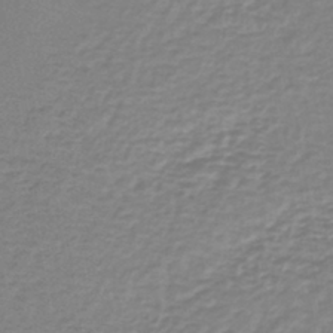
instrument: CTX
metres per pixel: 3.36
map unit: lHb
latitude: -41.0675
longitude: 64.4062
